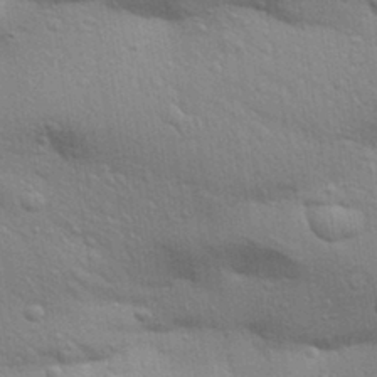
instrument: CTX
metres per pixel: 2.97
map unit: Aa
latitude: 32.0255
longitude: -146.4223
